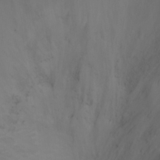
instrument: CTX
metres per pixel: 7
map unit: Ht
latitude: 0.5545
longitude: -21.6505
